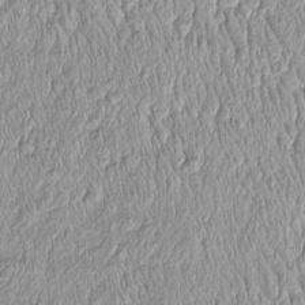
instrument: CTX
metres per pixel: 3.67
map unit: Htu
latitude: -4.4251
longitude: 158.4440
